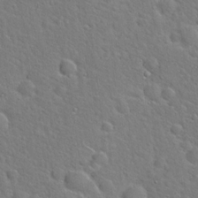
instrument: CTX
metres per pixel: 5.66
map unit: Hto
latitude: 20.9136
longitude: -49.7261
